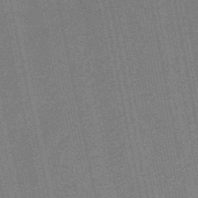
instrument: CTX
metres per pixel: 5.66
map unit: HNb
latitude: -47.9745
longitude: 59.0864
